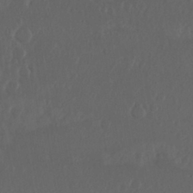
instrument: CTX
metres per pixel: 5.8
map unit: Nhu
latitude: 29.7260
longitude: -58.2334
